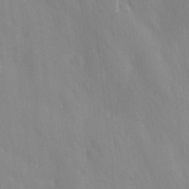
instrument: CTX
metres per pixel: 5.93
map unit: Ave
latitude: 0.7624
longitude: -113.5371
